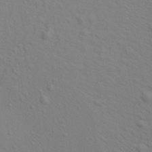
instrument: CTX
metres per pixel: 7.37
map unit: Aa
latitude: 19.3292
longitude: -142.1956
